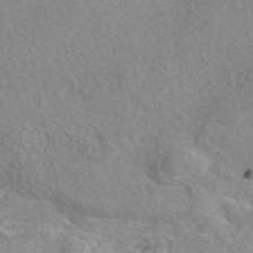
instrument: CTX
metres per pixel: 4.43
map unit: eAb
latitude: 48.5735
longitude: 113.3888
